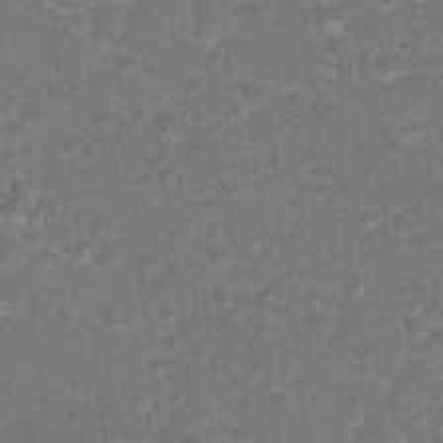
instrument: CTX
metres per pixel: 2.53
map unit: Hto
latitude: 18.0444
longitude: -40.6679
